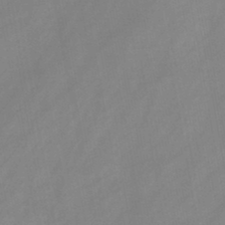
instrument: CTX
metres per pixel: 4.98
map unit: HNb
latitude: -45.9178
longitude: -38.4790
